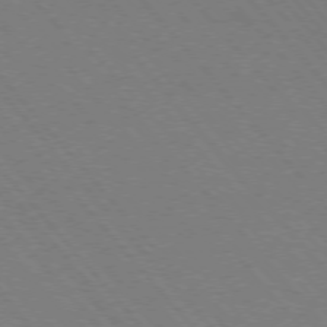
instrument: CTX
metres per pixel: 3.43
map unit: Hpe
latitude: -76.4251
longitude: -13.3482
